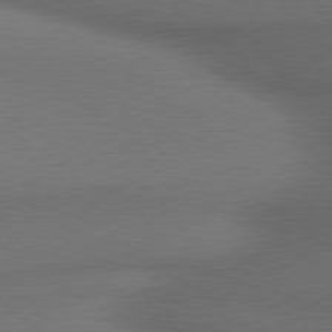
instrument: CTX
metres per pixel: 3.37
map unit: lApd
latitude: 79.9339
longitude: 176.4440
